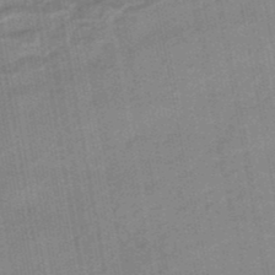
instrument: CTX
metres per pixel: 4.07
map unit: eHb
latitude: -39.3321
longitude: 82.5951
